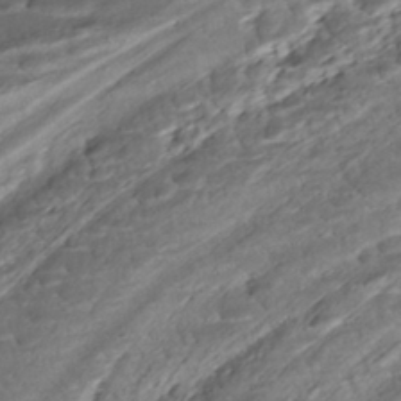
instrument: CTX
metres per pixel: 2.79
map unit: ANa
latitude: -42.2550
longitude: 109.1998
